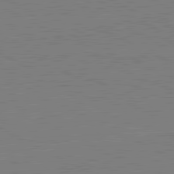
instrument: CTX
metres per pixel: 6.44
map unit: lApd
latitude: 81.3671
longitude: 151.1998
